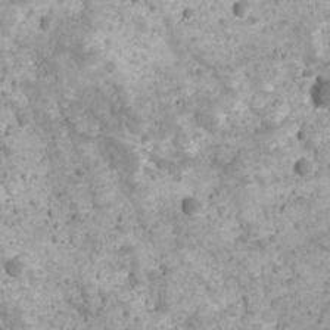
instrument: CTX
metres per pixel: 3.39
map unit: Ave
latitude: 11.0081
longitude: -105.4049
